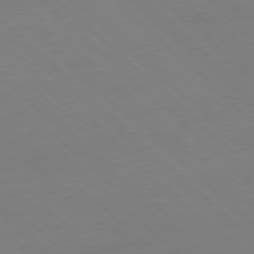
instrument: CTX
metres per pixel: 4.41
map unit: Hpe
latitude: -78.1416
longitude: 13.4266
